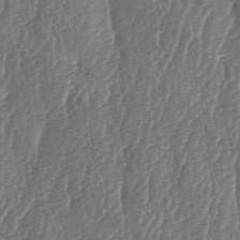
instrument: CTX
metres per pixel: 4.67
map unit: lAa
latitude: -6.1794
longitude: -129.8016
